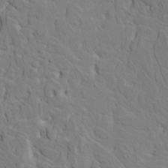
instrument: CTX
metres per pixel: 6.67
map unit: HNhu
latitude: 7.8961
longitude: -3.2537
